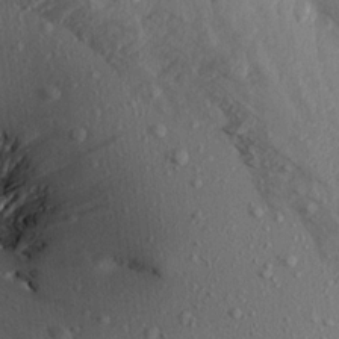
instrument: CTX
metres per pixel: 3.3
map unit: Aa
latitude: 15.6694
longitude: -145.8772
